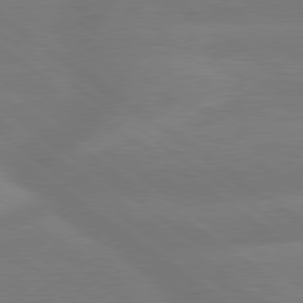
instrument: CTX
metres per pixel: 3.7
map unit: lApd
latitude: 79.6694
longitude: -148.4412
